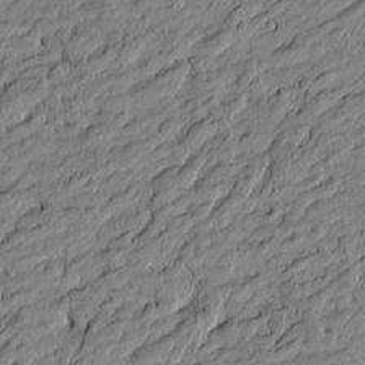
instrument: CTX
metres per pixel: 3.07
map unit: Htu
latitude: -6.2928
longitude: 177.5777
